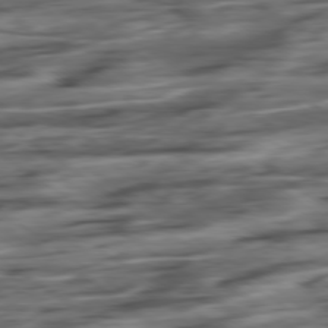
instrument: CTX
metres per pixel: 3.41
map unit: Hpe
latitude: -79.0675
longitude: -17.1025
